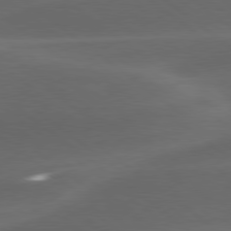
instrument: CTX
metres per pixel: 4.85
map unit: lApd
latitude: 78.9325
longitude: -48.7813
